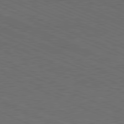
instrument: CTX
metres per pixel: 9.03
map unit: Hpe
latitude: -82.1228
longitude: 19.1998
